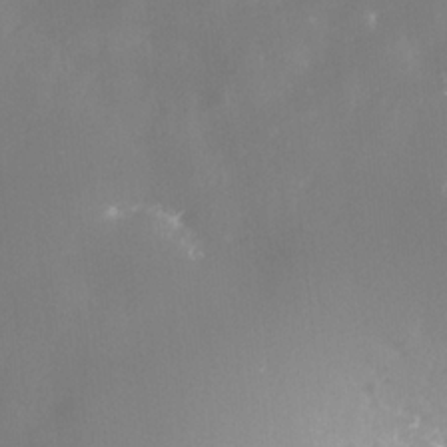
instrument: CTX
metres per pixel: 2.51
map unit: Nhe
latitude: -35.4454
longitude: -91.7261
